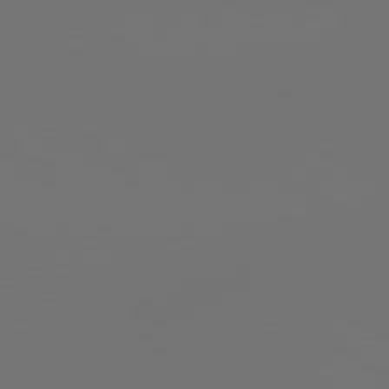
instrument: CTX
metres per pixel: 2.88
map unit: lApd
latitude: 78.8947
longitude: 178.0283
